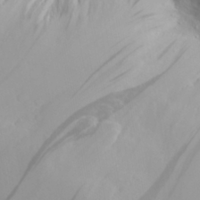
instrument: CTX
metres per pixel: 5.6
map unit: Aa
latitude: 28.1200
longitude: -133.2537
